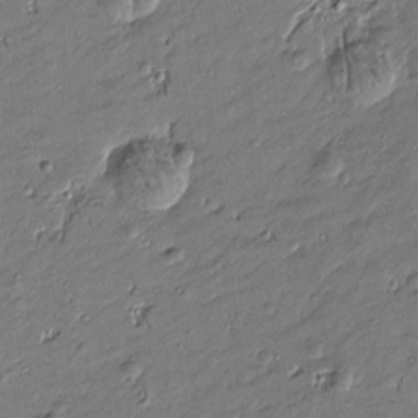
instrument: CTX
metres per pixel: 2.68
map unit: Htu
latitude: -6.9730
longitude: 177.0864
